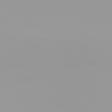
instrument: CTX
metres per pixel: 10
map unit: Hpe
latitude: 78.1011
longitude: -145.5749
